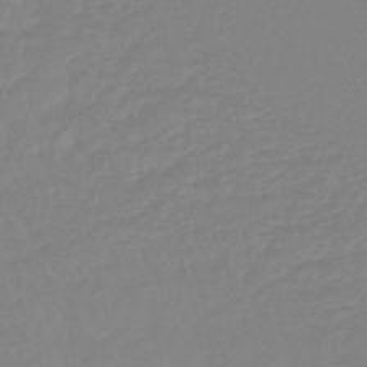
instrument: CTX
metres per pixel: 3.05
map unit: lHb
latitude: -44.2928
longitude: 75.2943
